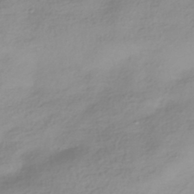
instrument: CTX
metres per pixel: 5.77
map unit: HNhu
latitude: -41.4265
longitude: 100.6518
